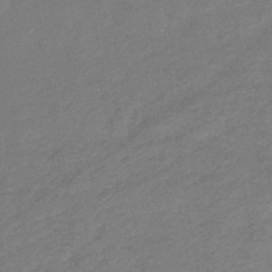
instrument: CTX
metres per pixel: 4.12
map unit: eHb
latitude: -42.7463
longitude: 83.1053
